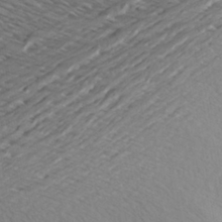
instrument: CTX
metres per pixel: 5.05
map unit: Aa
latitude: 27.9906
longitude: -143.5371
